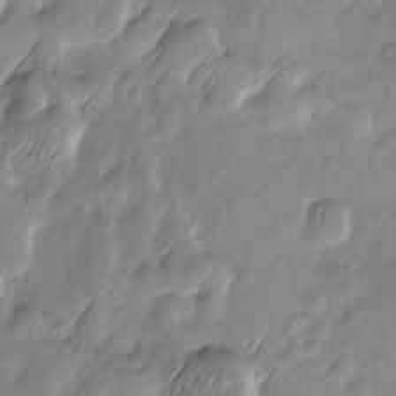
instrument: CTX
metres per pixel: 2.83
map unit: Htu
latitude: -6.5573
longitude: 175.2187
